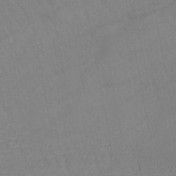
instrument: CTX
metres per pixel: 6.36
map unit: lHb
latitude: -45.5966
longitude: 76.8408
